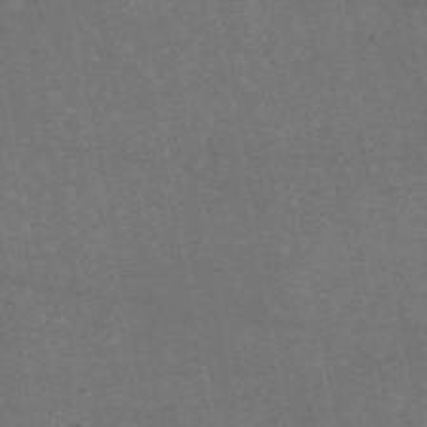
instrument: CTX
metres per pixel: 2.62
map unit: eAb
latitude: 45.4426
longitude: 115.7477
